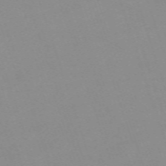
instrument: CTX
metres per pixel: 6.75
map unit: eHh
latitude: -64.7652
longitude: 52.6329
